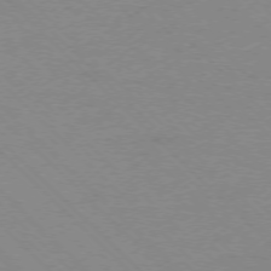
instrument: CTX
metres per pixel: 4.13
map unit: Ap
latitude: -76.8408
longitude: -85.0081
